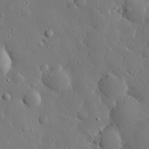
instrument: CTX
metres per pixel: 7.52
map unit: eHh
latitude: 29.8016
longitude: -80.7435
